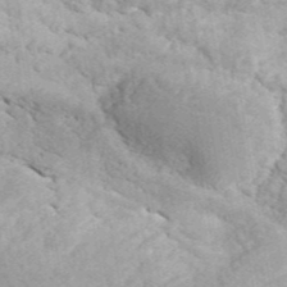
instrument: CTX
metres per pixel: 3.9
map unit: ANa
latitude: 43.8583
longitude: 45.1998
